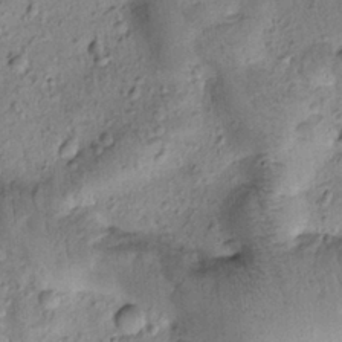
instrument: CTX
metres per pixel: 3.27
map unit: Htu
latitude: -0.5007
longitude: 173.3698
